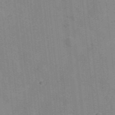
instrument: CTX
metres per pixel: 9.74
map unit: lHvf
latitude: 36.2145
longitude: -90.7057
